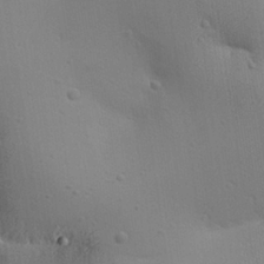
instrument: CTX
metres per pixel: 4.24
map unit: Aa
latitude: 27.2348
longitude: -130.3846
